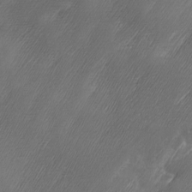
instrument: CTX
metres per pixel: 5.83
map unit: Ave
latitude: 10.3278
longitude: -106.1011
